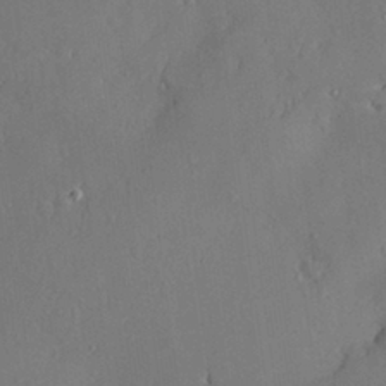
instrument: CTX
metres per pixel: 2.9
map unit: Nve
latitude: -8.1795
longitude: 175.0675
